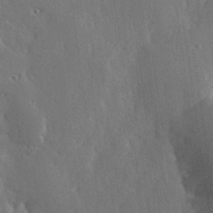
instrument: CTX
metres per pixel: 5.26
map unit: Hve
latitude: 27.3671
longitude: 150.1984
